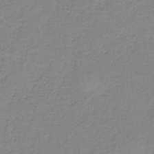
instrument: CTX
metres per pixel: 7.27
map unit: HNb
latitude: -37.1242
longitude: 53.2376
